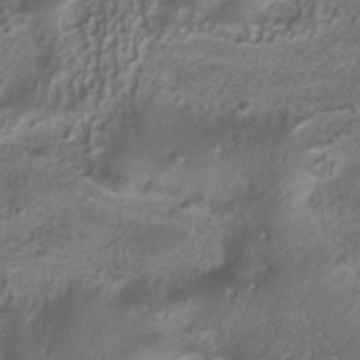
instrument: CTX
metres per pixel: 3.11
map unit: ANa
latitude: -37.6155
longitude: 95.0108
